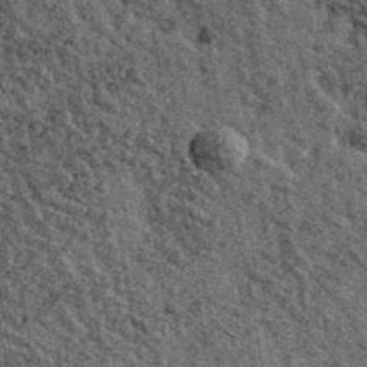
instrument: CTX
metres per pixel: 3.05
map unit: Ave
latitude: 40.8002
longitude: -107.8583
